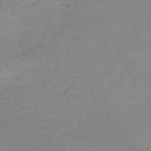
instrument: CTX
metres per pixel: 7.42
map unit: HNb
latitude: -50.2739
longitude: -40.5923
